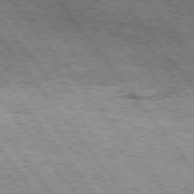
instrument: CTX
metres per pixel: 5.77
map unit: Hpe
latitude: 75.4615
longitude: -156.3845
